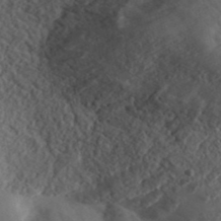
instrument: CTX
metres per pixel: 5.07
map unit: ANa
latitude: 41.6504
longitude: 29.9745
